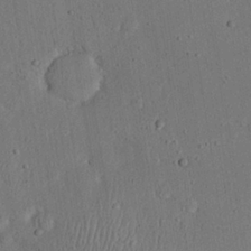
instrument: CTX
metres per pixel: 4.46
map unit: eHh
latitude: 24.1955
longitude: -71.7638
